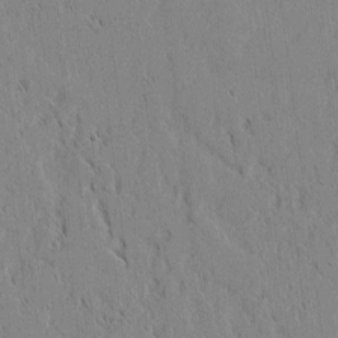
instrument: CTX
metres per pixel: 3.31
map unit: lAvf
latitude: 1.7260
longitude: -107.0836
